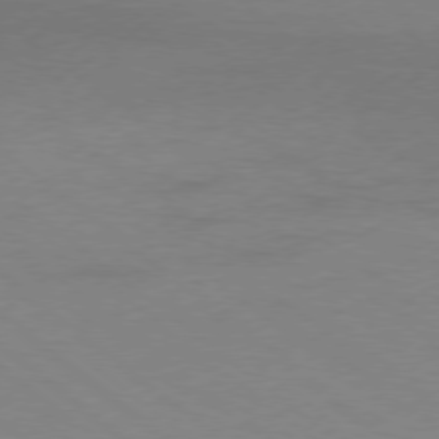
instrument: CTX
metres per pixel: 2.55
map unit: Ap
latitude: -78.7841
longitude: -54.7435
